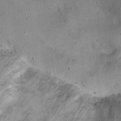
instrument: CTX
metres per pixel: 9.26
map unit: eHh
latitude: 22.7813
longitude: -68.7624
